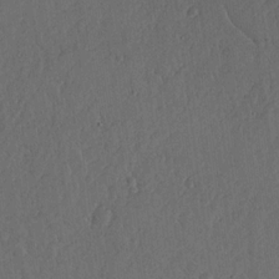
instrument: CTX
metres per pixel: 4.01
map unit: lHvf
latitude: 18.8758
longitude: -115.3670
